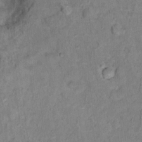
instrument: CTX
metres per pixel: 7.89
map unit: Hto
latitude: 13.5182
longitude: -37.6316
